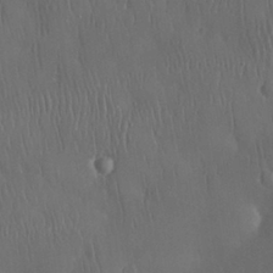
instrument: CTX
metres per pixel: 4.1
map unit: Nhu
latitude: 28.5734
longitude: -66.9891
